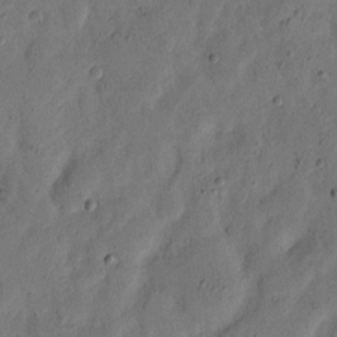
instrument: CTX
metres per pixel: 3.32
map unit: eHh
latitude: 5.8772
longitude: -71.4237
